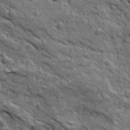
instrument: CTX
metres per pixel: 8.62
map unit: Ave
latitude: 19.1970
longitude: -134.4223
